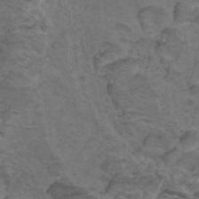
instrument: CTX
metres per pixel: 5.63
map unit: HNhu
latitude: -28.6896
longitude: 75.2565
